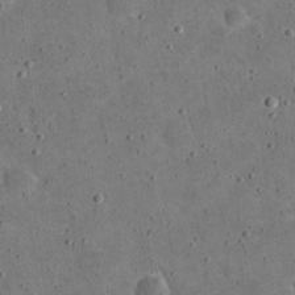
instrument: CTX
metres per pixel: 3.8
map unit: eHh
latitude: 21.3860
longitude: -65.3293
